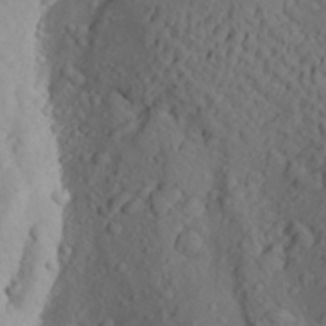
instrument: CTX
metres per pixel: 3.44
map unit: Aa
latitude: 25.7827
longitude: -147.6883
